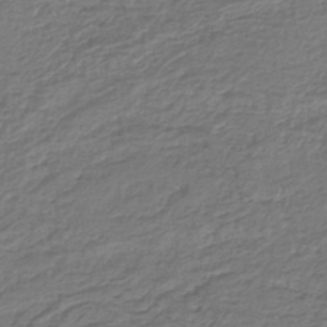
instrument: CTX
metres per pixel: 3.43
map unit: lHb
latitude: -42.7274
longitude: 61.2943
